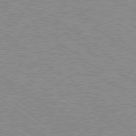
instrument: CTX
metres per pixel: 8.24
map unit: Hpe
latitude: 78.7435
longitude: -171.4237
